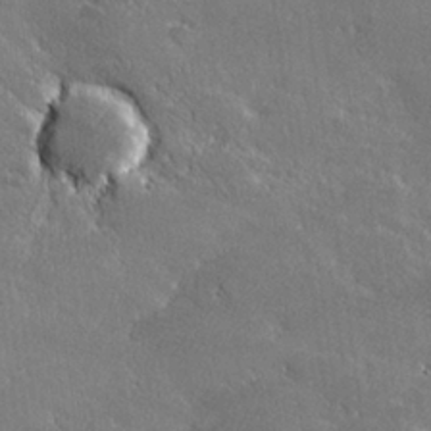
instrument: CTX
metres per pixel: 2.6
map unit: lHvf
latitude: 26.9514
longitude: 141.6722
